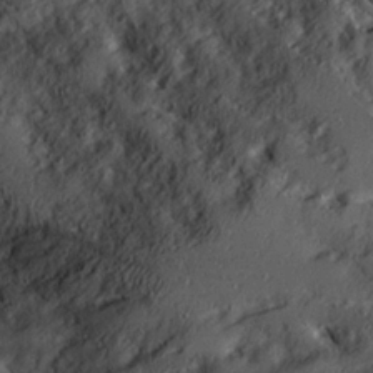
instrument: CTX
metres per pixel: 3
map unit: Ave
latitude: 21.0270
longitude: -129.6883
